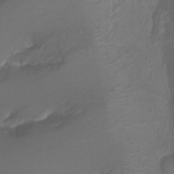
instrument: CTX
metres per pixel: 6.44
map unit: Ht
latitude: 1.0647
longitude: -34.4979
